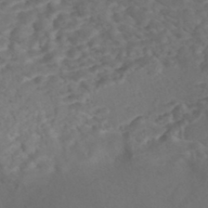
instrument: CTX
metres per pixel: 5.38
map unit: Nhe
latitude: -47.9556
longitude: -172.3278
